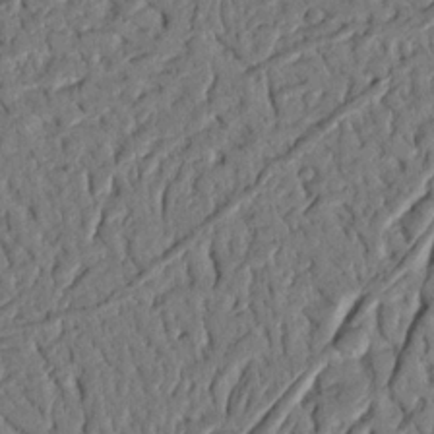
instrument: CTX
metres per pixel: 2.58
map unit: Nhu
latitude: 20.3845
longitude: -78.1011
